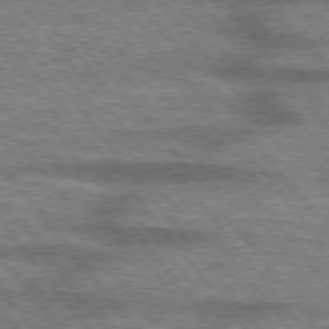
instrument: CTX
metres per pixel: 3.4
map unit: lApd
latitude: 75.3482
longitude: -76.9702
